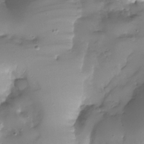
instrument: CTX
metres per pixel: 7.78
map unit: Nhu
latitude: -28.4251
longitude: -59.6505
